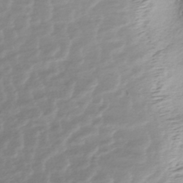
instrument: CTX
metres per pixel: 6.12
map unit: HNhu
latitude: -43.3131
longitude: 100.6518
